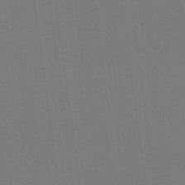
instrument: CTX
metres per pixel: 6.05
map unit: eHh
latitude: 20.0444
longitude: -68.2901
